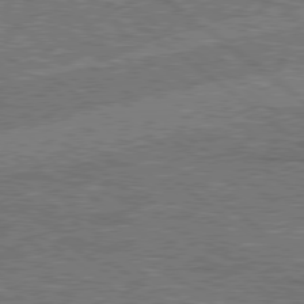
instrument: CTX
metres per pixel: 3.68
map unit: Hpe
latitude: 78.4034
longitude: -158.9703
